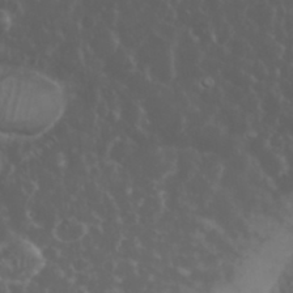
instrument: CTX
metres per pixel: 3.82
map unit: eHh
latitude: 34.4979
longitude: -59.6127
